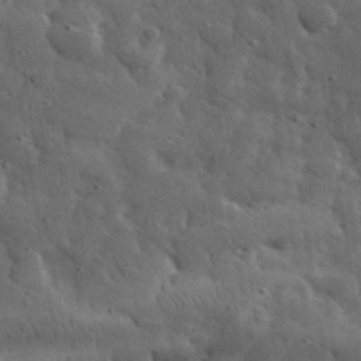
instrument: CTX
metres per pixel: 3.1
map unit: eHh
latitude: 33.9339
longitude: -70.0255
